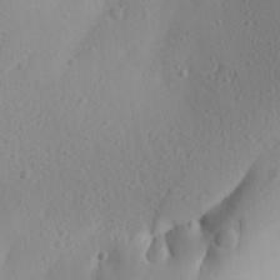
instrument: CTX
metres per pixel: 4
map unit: Aa
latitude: 27.4993
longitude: -144.6301
